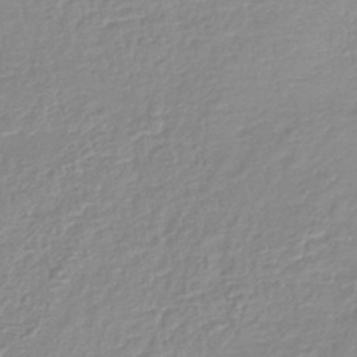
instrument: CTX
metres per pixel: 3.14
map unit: lHb
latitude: -41.5021
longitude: 75.3321
